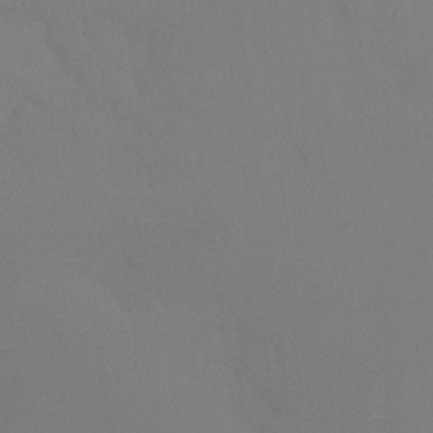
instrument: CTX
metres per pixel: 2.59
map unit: Ht
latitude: -15.5022
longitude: -48.0822
